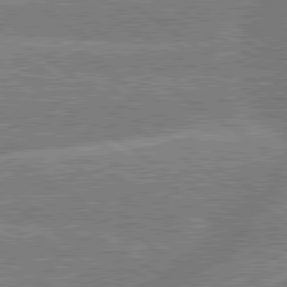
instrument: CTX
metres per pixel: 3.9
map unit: lApd
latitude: 79.6883
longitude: -157.6316
